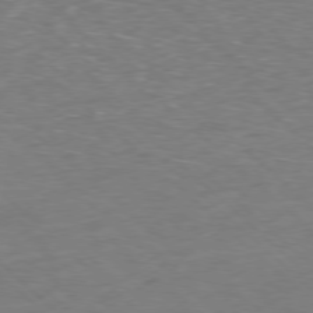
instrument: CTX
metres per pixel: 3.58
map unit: Hpe
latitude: -77.8989
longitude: 15.8423
